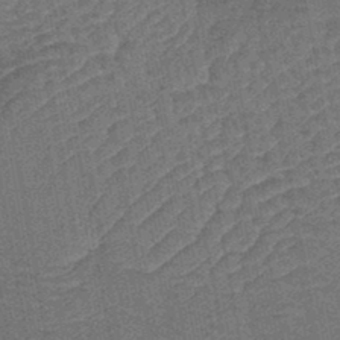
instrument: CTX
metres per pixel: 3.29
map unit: lHb
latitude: -43.6721
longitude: 80.4818
